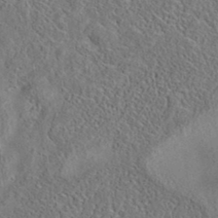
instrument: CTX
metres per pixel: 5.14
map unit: eAb
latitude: 35.8961
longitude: 111.2753
